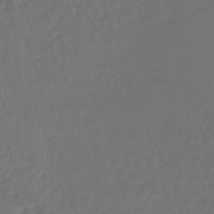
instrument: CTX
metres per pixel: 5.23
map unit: lHb
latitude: -42.7841
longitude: 67.0864
